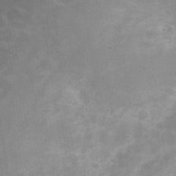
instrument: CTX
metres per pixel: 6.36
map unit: Hve
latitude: -31.6722
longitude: 93.7667
